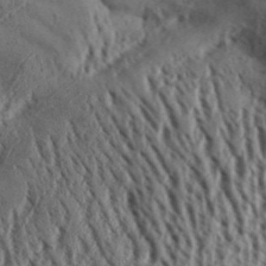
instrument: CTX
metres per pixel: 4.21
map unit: Aa
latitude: 32.2523
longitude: -136.6113
